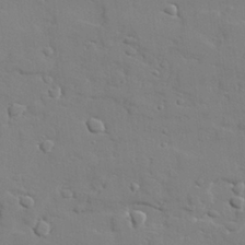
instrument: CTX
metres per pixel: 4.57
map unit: lAvf
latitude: 28.2900
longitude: -108.3467
